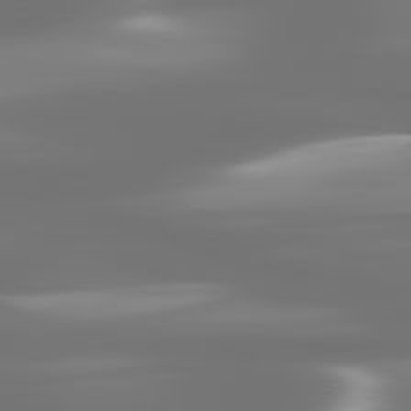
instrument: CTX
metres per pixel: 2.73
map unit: lApd
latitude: 83.1592
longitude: -130.2334
